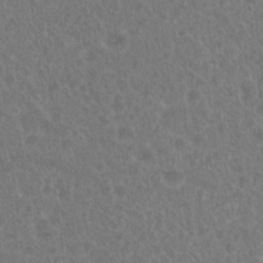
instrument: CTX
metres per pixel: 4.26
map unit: Hto
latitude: 19.4237
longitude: -40.1388
